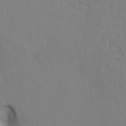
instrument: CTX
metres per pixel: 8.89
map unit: HNhu
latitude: 8.2145
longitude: -3.2348
